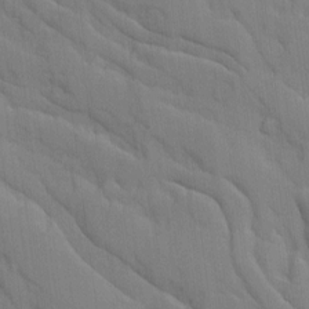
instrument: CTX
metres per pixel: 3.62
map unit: Ave
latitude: 9.4804
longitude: -102.6301
